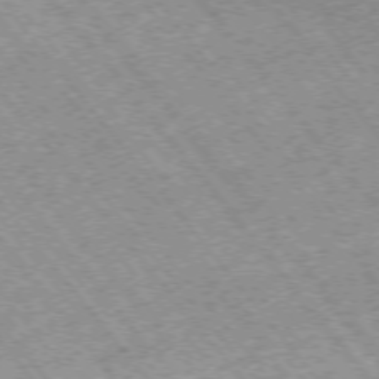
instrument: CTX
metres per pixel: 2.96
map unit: Hpe
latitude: -75.3321
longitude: -18.1577
